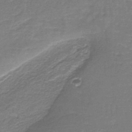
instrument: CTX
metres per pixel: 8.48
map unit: HNb
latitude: -37.5777
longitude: 51.1809
